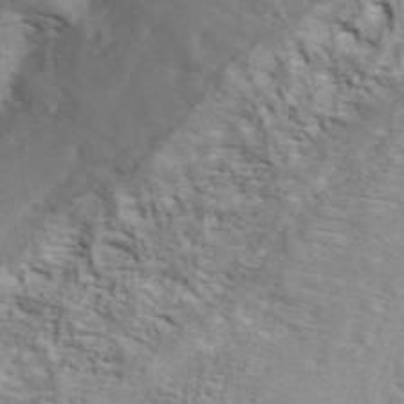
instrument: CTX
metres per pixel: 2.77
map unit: ANa
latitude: 41.9150
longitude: 51.0297
